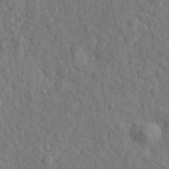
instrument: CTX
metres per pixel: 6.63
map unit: eHh
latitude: 36.1767
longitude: -80.1011
